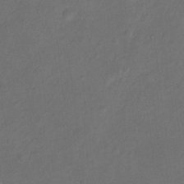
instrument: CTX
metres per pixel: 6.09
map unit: Hto
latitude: -7.8044
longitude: -39.2159
